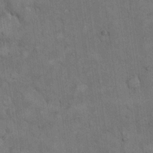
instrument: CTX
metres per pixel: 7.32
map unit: eHh
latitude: 17.7072
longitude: -63.4616
